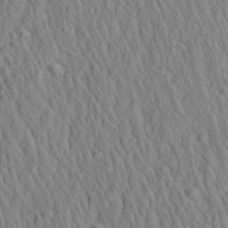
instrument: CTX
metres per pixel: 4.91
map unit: Aa
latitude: 26.9703
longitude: -141.2159
